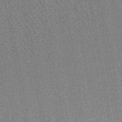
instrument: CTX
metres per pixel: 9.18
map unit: lHb
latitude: -44.1417
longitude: 74.1606
